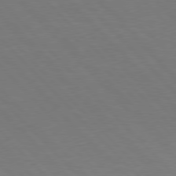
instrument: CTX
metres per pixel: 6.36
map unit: Hpe
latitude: 77.3670
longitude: -124.9513
